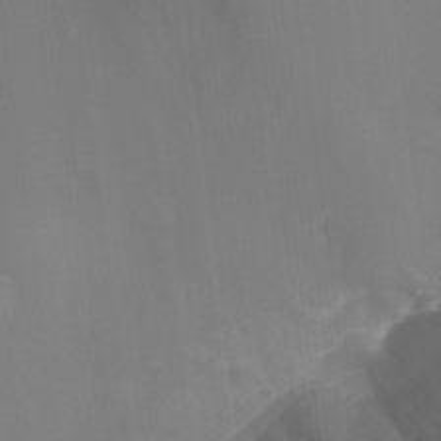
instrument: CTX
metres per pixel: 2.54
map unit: Ht
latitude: -9.9367
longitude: -29.3859
